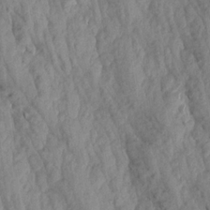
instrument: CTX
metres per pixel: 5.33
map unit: Aa
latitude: 19.2537
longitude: -146.6680
